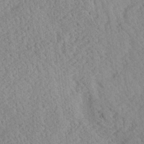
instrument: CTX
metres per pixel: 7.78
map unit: Aa
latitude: 24.2900
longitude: -134.3089
